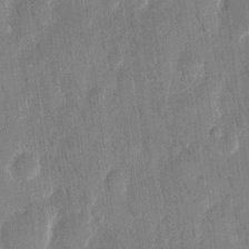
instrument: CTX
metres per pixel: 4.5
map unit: eHh
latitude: 12.7624
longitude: -71.1025
